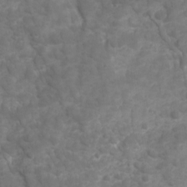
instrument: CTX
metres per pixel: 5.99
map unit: Ave
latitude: 16.8947
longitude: -132.5357
